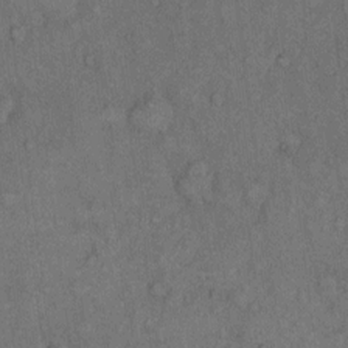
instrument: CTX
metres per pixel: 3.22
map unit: Hto
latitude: 10.7813
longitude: -59.5749
